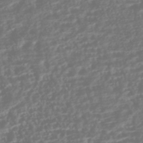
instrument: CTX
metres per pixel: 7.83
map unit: HNhu
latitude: -43.7666
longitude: 104.3684
